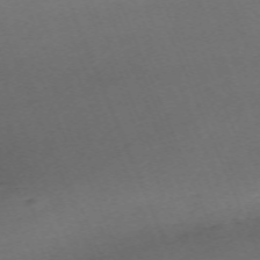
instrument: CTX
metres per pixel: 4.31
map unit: Nhu
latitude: -68.1794
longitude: 38.2551
